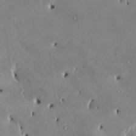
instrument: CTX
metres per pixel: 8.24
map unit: HNhu
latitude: 2.8569
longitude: -4.9892
